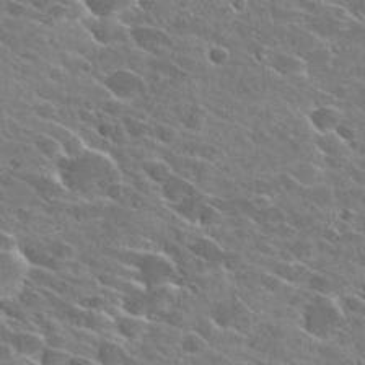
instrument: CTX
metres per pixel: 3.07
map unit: Hto
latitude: 26.5546
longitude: -42.8758
